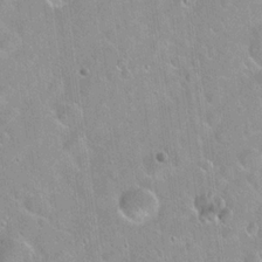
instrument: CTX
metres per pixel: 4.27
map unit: Hto
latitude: 20.7624
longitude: -53.7828
